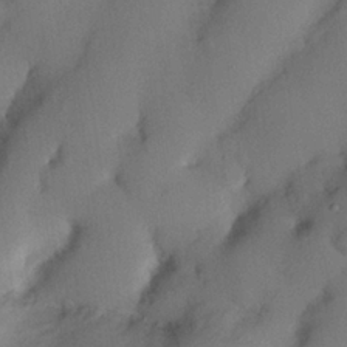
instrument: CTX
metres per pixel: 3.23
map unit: Nhu
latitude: 25.7260
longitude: -72.8569
